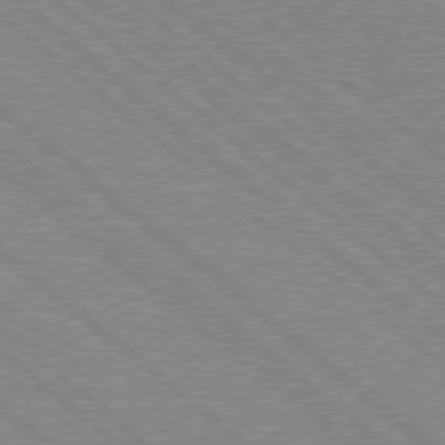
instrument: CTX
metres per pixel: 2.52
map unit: Hpe
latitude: 78.1011
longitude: -160.3845
